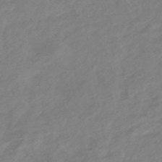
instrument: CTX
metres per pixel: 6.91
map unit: HNhu
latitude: -45.1242
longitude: 91.4455
